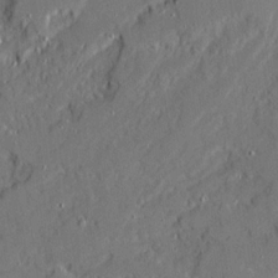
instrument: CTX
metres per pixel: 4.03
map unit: Ave
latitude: 20.1389
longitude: -128.1200
